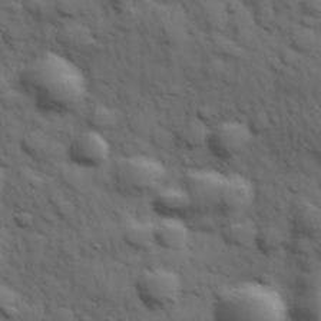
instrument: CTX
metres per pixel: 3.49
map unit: Hve
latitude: 31.8773
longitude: 150.5763
